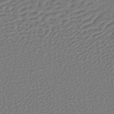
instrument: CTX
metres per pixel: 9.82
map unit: lHb
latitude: -37.3887
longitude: 59.8800
